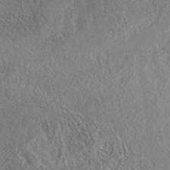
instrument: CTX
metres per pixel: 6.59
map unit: eAb
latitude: 37.7639
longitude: 112.5763
